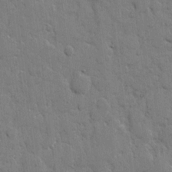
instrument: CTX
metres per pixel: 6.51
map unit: eHh
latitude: 8.7813
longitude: -66.8380
